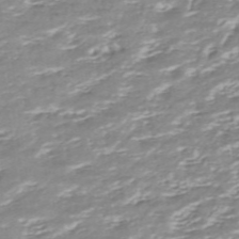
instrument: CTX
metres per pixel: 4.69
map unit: ANa
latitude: -44.4818
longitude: 105.1242
